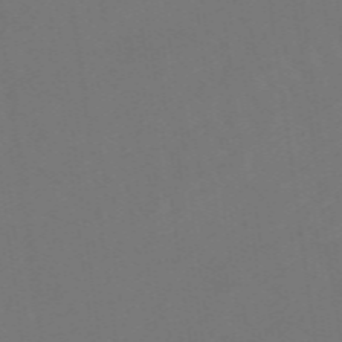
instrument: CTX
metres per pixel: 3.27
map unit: eHb
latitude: -49.0865
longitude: 83.7100
